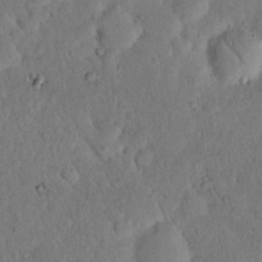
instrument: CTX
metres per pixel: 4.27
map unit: eHh
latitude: 19.4426
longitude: -62.6869
